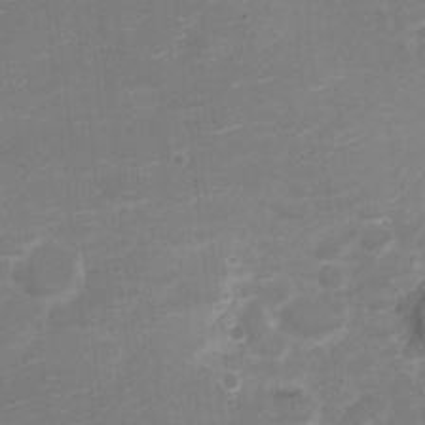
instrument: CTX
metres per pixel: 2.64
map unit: Nve
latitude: -21.1998
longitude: 104.7463
